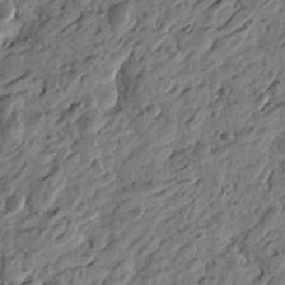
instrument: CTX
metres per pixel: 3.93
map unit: Htu
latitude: -3.7855
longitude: -179.7450
